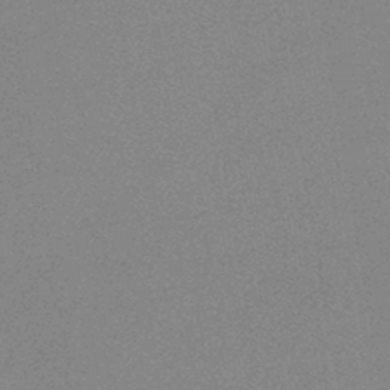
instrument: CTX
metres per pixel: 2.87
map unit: HNb
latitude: -45.2376
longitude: -40.4789
